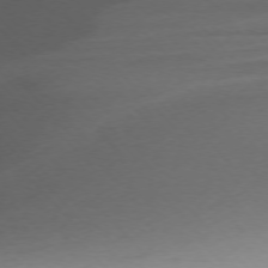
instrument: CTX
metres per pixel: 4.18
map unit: Ap
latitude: -76.4251
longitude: -71.5182
